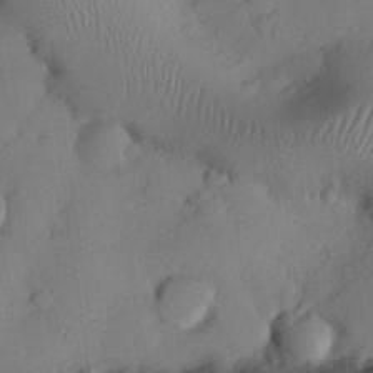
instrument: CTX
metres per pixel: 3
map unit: Nhu
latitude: 25.9150
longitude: -72.8947
